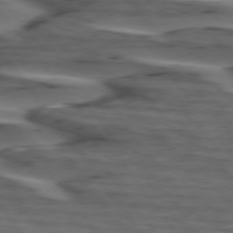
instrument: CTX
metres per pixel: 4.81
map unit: lApd
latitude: 75.1781
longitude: -71.0080
